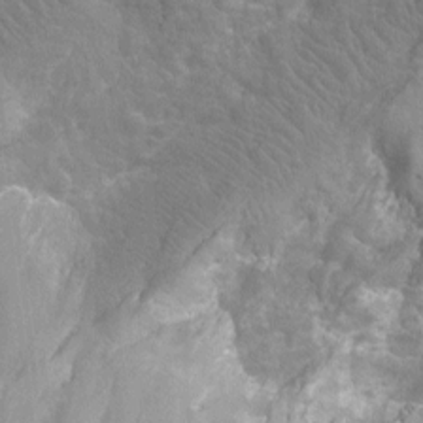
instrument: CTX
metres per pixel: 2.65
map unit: Nhu
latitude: -14.1417
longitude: -25.0647
